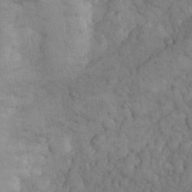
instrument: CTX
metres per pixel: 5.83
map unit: eHh
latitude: 31.9151
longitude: -67.3670
